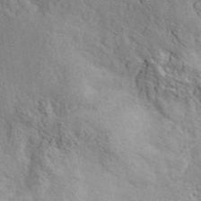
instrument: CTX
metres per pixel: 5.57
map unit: ANa
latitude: 41.9717
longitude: 52.3684
